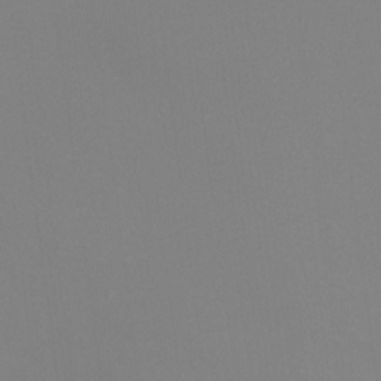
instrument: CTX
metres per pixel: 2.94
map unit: Ht
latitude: -8.6707
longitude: -31.9906
